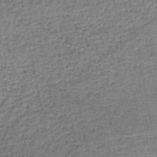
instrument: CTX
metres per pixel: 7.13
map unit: HNb
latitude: -50.6518
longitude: -49.7261
